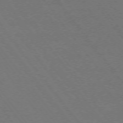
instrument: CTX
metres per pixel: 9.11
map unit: Ap
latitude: -75.7289
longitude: -75.1403
